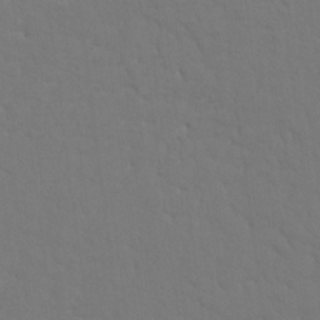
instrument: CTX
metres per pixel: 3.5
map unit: HNhu
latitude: 7.1214
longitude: -4.4790
